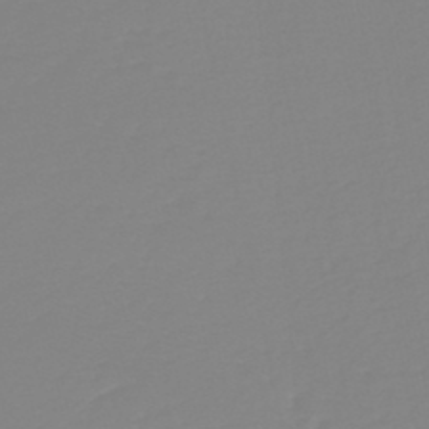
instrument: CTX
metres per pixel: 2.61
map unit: lHb
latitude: -45.2943
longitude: 56.0283
